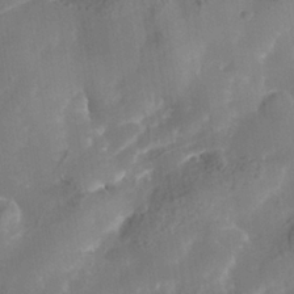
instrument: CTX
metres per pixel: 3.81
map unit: Nhe
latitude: -37.6721
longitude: -117.5371
